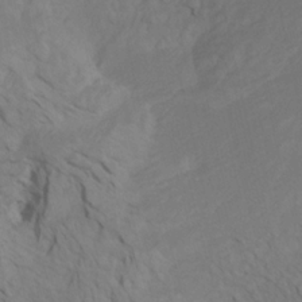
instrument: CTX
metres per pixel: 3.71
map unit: Htu
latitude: -6.9163
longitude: -67.2159
